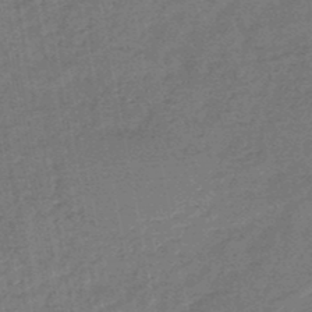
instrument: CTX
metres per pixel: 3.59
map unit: HNb
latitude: -48.7652
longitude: -39.2159
